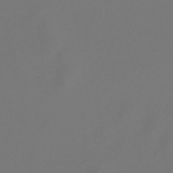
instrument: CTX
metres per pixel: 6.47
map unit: lHb
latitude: -47.3887
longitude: 72.6707
